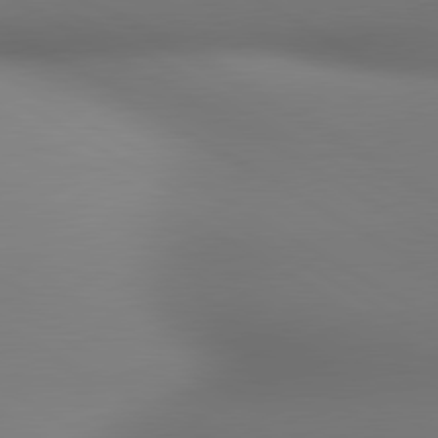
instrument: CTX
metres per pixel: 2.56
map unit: lApd
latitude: 80.8002
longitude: 137.8611
